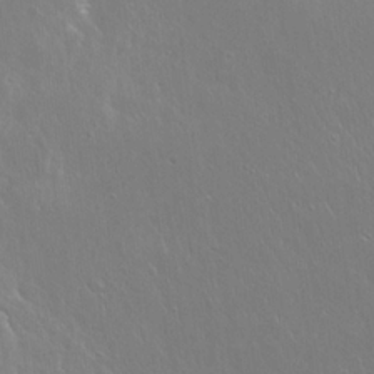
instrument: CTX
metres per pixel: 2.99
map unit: Hto
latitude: 19.7638
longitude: -56.9891
